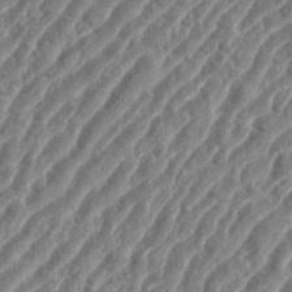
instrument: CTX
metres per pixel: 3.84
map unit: eHh
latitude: 35.8961
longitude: -135.3292
